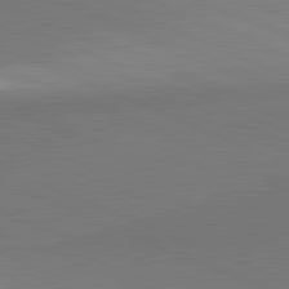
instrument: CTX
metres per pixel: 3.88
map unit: lApd
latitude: 81.8961
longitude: 150.0661
